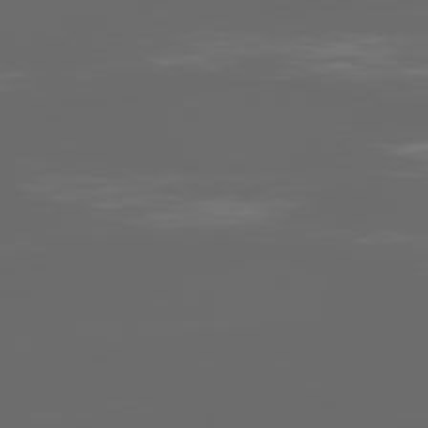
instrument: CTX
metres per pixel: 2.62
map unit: Ap
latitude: -79.4454
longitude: -59.9717
